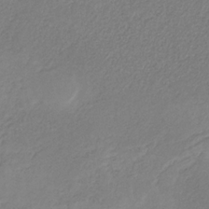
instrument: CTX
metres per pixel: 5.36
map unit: HNb
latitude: -31.6722
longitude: 61.8422
